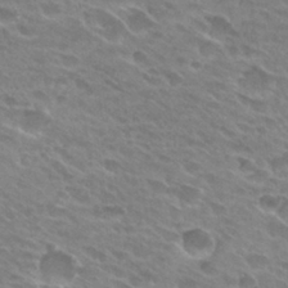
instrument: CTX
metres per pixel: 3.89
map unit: Hto
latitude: 28.2333
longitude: -42.6113
